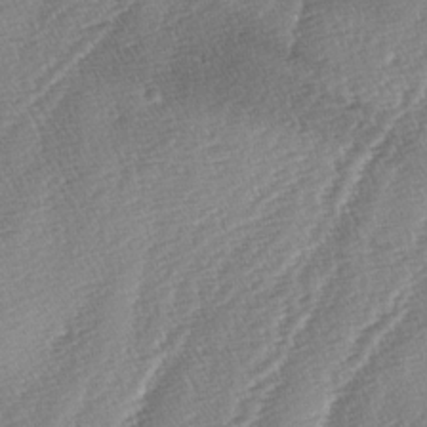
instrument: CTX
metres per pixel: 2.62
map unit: lAa
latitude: -4.7274
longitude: -129.5182
